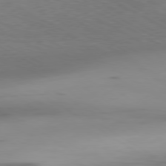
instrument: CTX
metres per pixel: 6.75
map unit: Hpe
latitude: -80.6330
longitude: 17.8045
